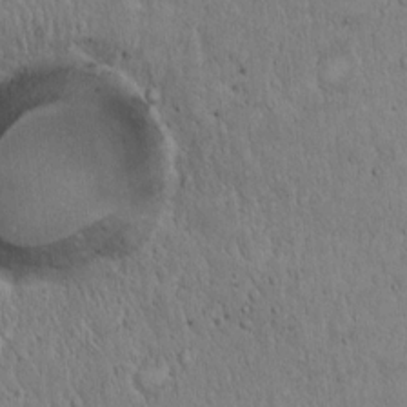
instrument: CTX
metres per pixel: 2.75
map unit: Hto
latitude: 14.4223
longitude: -56.6679
